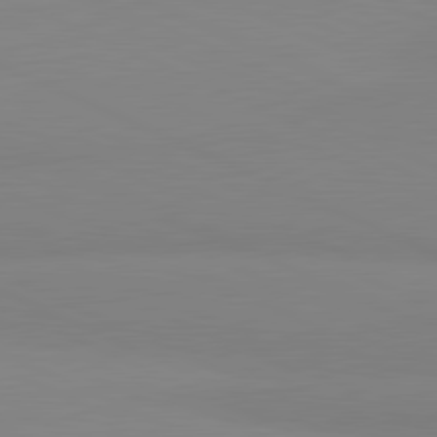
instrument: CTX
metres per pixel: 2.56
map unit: lApd
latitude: 81.5560
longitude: 178.3684
